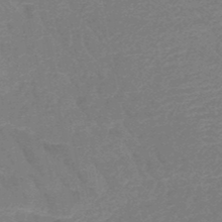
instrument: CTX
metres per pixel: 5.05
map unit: HNb
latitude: -49.4077
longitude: -52.8380
